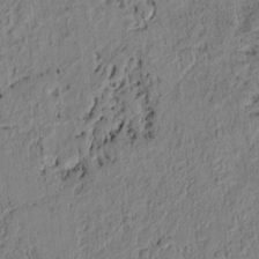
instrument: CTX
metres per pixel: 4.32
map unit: lAvf
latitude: 6.2334
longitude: 164.1039
